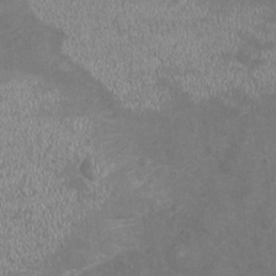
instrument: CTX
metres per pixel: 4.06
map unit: Nhu
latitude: -18.6141
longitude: -56.9702
